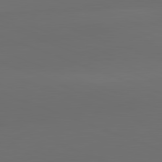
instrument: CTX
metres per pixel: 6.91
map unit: lApd
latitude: 82.0633
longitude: 135.0486
